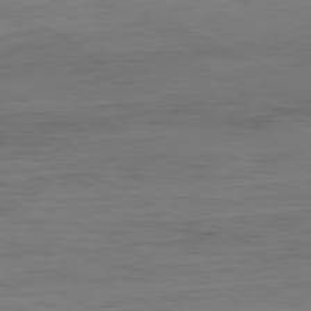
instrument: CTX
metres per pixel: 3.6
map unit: Hpe
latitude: -81.3510
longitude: 16.2551
